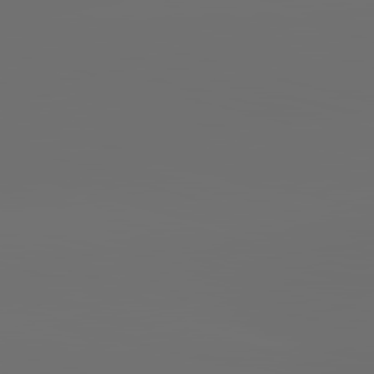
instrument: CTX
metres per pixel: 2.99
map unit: lApd
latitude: 83.6316
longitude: -131.9340
